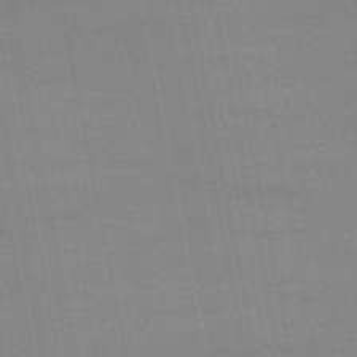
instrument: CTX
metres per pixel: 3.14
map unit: lHb
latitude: -47.0864
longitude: 58.5951
